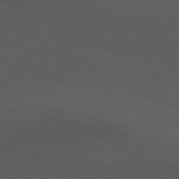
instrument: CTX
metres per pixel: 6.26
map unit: Ap
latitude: -77.5588
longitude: -75.3671
